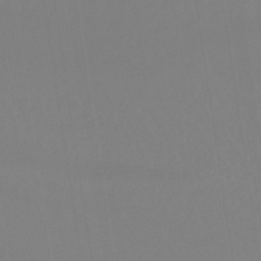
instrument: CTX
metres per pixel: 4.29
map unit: lHb
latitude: -44.8408
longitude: 55.2943
